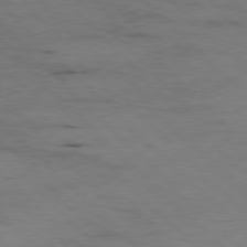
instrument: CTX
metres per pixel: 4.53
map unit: Hpe
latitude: -79.4265
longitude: 8.2550
